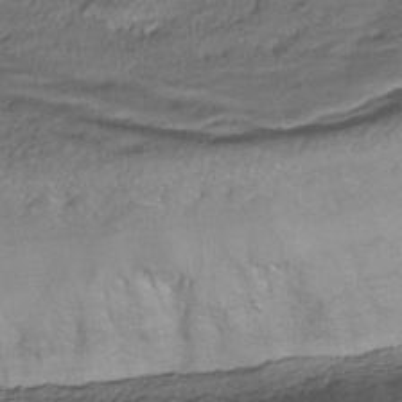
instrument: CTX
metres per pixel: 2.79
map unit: HNhu
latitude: -39.6533
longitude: 102.3495
